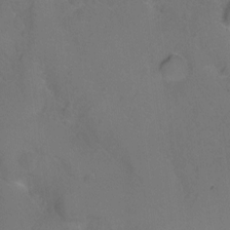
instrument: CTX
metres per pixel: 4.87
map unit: Hto
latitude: -2.8407
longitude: -34.3656
